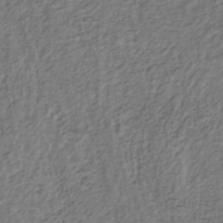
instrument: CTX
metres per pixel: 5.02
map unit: lHb
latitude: -36.5762
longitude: 68.1794
